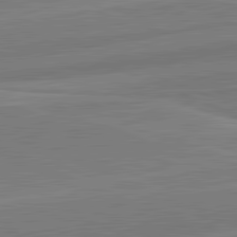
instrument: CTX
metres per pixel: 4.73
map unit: lApd
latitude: 82.0633
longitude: 141.8422
